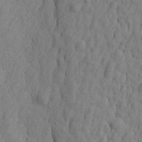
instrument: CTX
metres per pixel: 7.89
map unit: Htu
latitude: -2.9541
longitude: -175.3482
